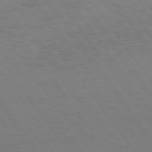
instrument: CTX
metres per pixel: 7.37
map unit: Hpe
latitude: 75.1025
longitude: -142.6302
